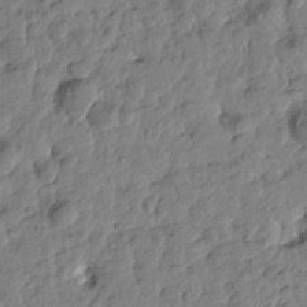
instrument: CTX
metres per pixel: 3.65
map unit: Htu
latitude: -1.0109
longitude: -179.3482
